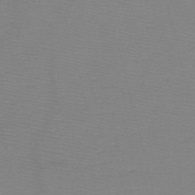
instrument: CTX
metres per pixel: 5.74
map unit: HNb
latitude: -49.3132
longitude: -42.1767
